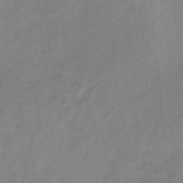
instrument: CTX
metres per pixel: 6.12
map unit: HNb
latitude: -33.5210
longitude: 56.9730
